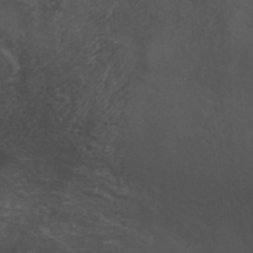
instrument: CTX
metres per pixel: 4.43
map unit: ANa
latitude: 41.3481
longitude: 53.4643
